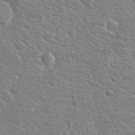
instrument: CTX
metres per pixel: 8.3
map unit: Hto
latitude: 24.0444
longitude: -48.6302
